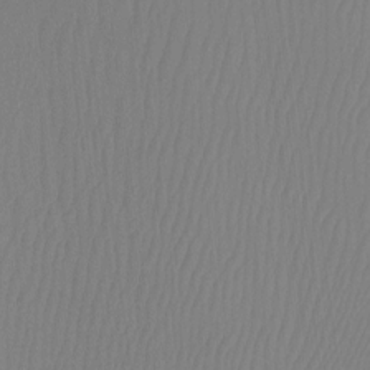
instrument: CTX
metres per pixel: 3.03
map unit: Htu
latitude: -12.4629
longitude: -46.5924
